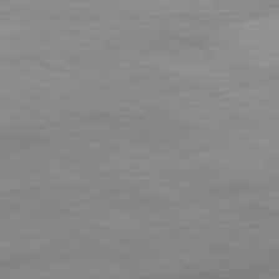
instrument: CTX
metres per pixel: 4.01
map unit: Ap
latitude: -81.4077
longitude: -87.3859
